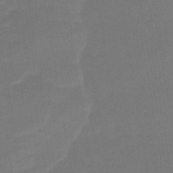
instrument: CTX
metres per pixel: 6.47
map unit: lHb
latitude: -39.2565
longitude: 69.4265
